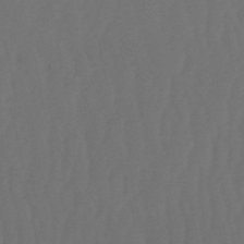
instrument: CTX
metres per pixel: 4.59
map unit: eHb
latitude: -51.2565
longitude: 77.5021
